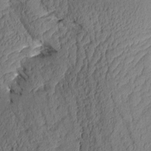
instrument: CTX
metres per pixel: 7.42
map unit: Aa
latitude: 9.1025
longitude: -128.3089
